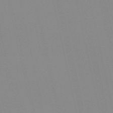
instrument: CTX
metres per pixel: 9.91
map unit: Nve
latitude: -57.3509
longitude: 60.6896
